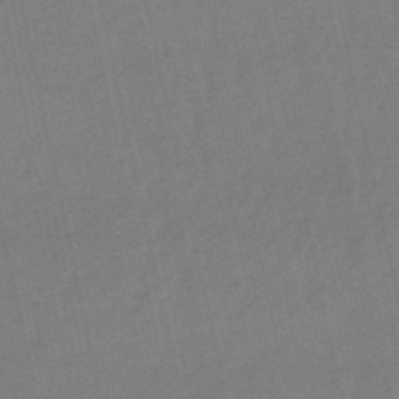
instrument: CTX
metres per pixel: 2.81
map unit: eHb
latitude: -49.7478
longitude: 73.2754
